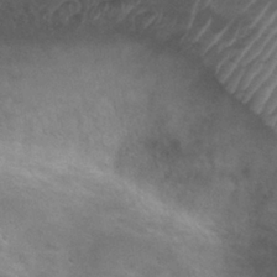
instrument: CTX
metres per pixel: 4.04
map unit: Hto
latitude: 28.1955
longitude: -48.2145
